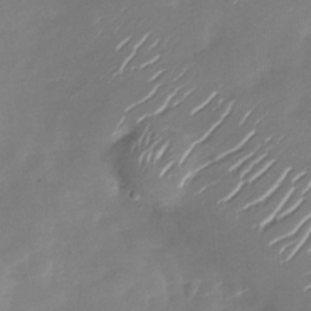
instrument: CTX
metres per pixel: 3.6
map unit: Nhu
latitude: -28.5007
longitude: -73.9717
